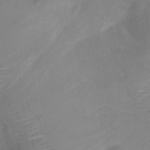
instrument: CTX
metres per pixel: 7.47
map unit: Nve
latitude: -20.8408
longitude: 105.9556
